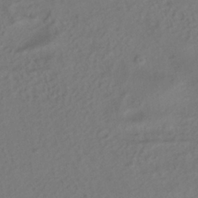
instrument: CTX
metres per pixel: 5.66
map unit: ANa
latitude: -38.2173
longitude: 94.7841
